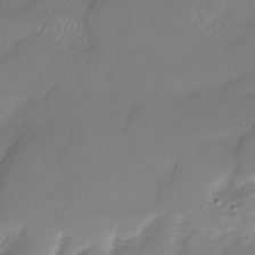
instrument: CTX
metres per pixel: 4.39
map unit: Nhu
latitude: -29.9745
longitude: -64.0822
